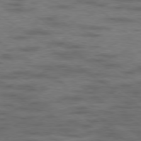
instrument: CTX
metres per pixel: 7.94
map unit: Hpe
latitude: -79.2187
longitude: -22.0255
